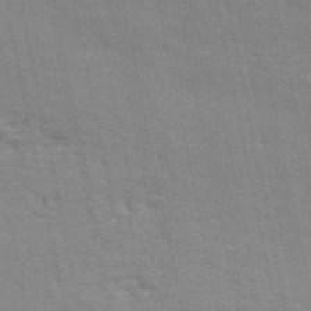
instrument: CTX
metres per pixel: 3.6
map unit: ANa
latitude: 49.6127
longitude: -79.0081
